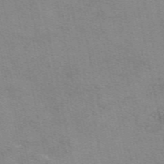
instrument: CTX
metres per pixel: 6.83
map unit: eAb
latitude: 50.9702
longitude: 108.2739
